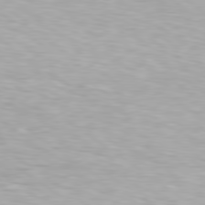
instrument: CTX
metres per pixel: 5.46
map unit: Hpe
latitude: 79.4427
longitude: -129.5938
